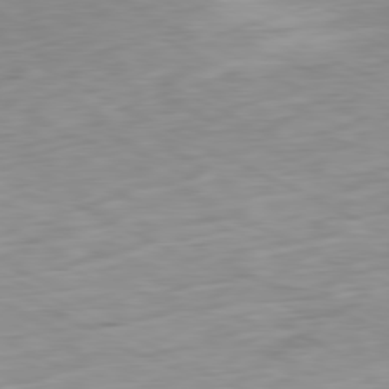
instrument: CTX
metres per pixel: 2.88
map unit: Ap
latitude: -80.8408
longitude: -69.9339
